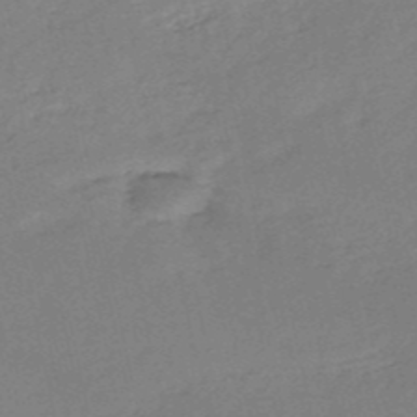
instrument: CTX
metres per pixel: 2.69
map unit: HNb
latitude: -52.3873
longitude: -49.5938
